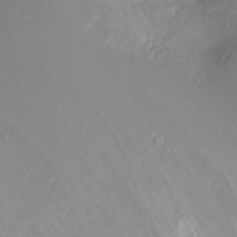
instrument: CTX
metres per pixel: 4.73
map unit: Ht
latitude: -8.0850
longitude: -27.3860
